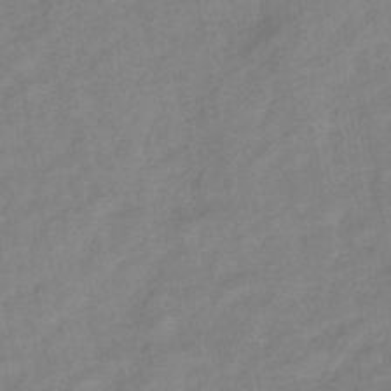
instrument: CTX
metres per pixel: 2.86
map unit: eHb
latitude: -41.5588
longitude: 84.0850
